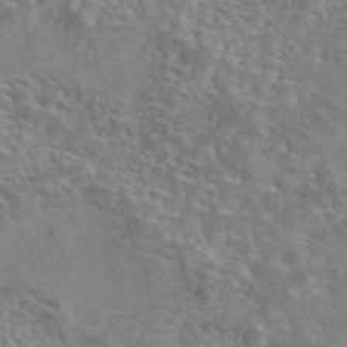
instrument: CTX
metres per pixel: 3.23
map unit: eAb
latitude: 42.2712
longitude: 110.1039
